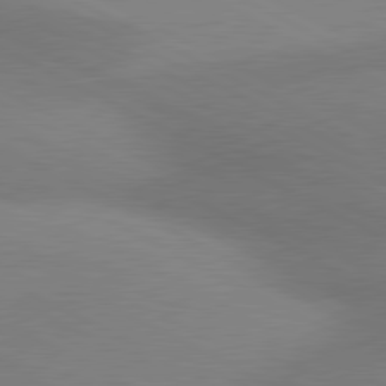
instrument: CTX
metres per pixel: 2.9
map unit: lApd
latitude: 80.6301
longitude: 128.8219
